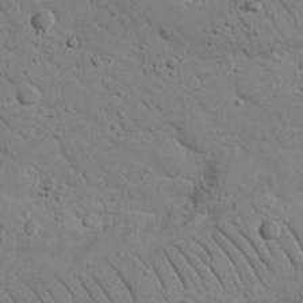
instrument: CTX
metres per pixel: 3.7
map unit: Nhu
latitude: 22.7435
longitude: -74.9703
